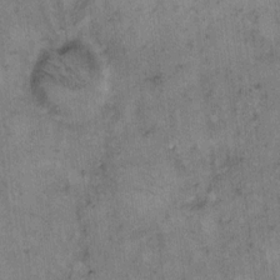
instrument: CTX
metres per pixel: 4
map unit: eHh
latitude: 9.4427
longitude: -63.3482
